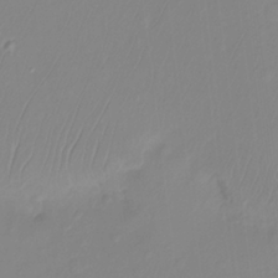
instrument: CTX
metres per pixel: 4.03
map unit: Ht
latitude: -14.5763
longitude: -53.2537
